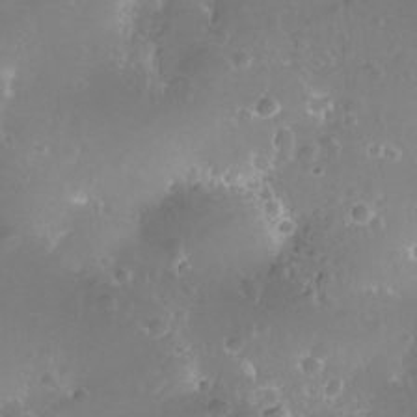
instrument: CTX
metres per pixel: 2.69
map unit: Nhe
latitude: -36.0472
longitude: -131.1593
